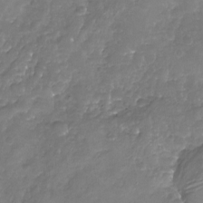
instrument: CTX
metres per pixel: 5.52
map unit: Nhu
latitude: -19.1998
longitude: -58.0255
